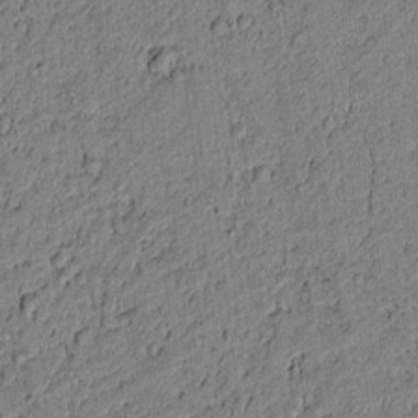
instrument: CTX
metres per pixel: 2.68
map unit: lAvf
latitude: 3.9339
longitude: 168.7463
